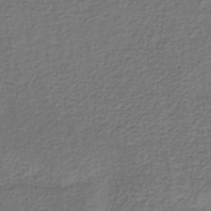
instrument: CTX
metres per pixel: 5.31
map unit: eHb
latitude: -32.5385
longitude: 72.9919
